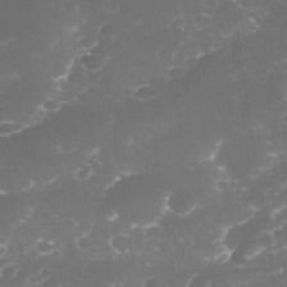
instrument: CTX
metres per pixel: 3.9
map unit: Nhe
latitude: -35.0297
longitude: -145.2726
